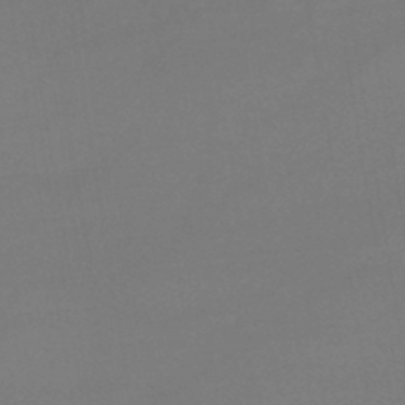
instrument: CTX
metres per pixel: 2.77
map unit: lHb
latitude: -42.6707
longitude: 59.9745
